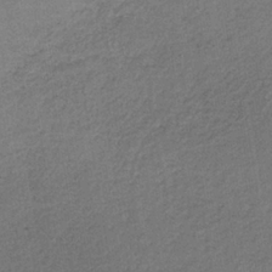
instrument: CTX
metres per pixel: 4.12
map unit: lHb
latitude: -34.7463
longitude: 62.6518
